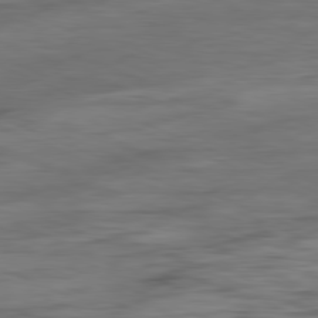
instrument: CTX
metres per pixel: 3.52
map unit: Ap
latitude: -81.4644
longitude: -81.0647
